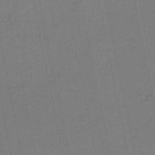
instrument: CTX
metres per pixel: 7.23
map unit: HNb
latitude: -49.8989
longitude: -49.9150
